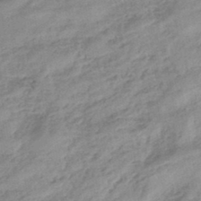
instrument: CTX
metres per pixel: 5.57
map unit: eHb
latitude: -44.1606
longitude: 85.0675
